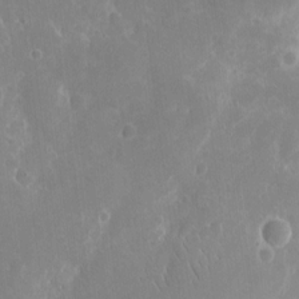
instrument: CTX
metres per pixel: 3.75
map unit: eHh
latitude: 9.6883
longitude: -71.1025
